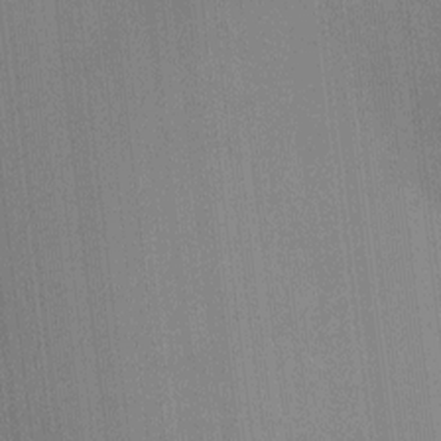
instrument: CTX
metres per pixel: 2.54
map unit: Ht
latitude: -5.8044
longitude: -27.3860
